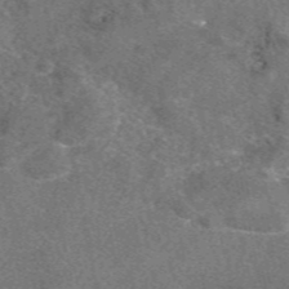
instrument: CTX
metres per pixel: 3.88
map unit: eAb
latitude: 48.2145
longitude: 109.6911
